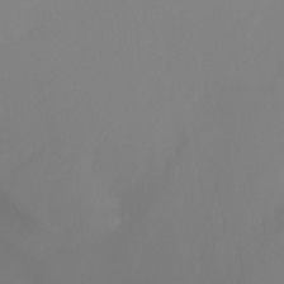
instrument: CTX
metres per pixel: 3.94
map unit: Ht
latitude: -9.7666
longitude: -33.2537
